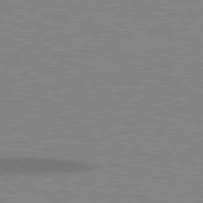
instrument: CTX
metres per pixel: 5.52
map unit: lApd
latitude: 78.7624
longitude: -47.7450
